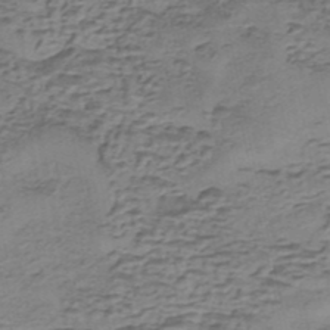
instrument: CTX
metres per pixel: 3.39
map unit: eHh
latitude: -42.7652
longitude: 119.9178
